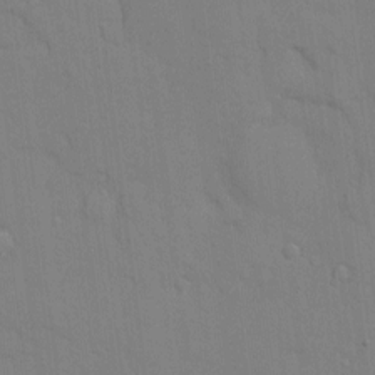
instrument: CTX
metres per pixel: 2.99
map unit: Hve
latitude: -10.8786
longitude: 175.9178
